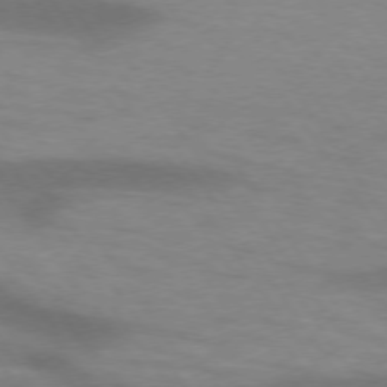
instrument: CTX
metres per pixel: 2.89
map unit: lApd
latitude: 74.1200
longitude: -54.4790
